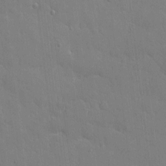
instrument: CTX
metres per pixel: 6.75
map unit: eHh
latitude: 5.0836
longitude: -67.4048
